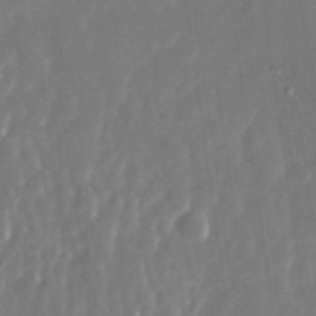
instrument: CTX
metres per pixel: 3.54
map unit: Nhu
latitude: -28.9164
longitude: -69.6694
